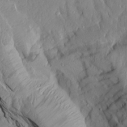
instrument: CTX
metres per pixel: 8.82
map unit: Aa
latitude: 15.4805
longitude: -145.8394
